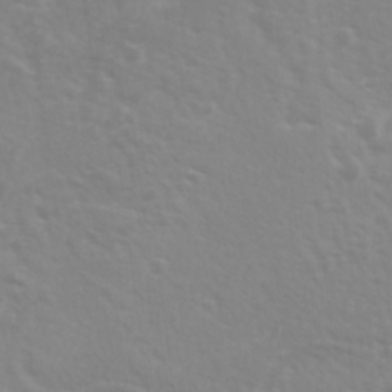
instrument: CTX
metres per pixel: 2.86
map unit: Ave
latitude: 18.1955
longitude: -133.6316
